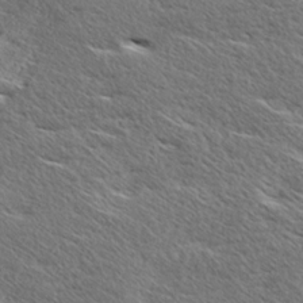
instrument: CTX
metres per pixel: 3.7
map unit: Ave
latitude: 17.3482
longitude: -138.1578
